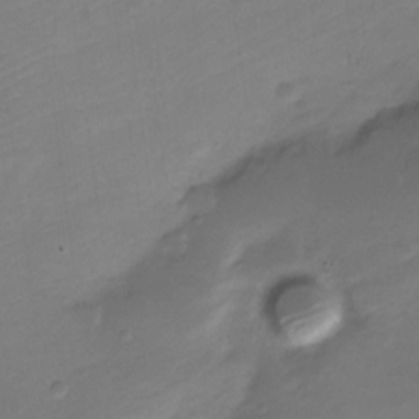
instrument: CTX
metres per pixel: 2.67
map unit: Nve
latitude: -21.2754
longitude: 106.8408
